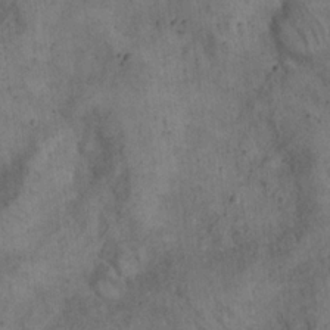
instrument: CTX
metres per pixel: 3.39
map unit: eHh
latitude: 20.6680
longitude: -60.6112
